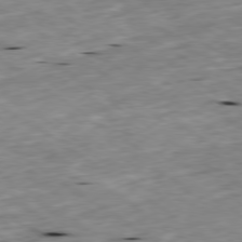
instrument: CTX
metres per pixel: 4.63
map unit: Ap
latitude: -79.5777
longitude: -91.3671
